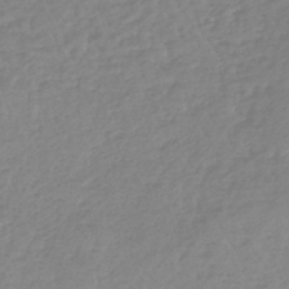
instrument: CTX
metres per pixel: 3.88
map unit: lHb
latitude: -41.4265
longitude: 71.1242
